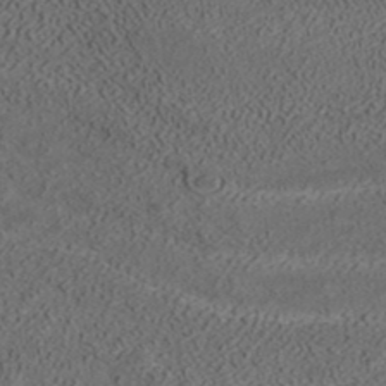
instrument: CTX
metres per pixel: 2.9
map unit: ANa
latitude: 37.6694
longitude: 16.8408
